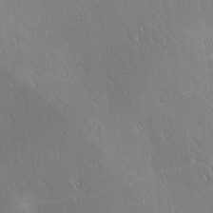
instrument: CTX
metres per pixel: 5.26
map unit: Ave
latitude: 1.7071
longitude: -114.7435
